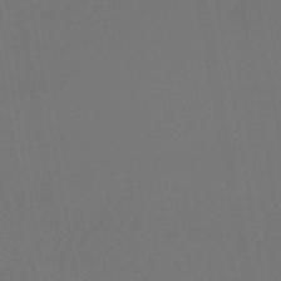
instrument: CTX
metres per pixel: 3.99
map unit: lHb
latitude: -47.5777
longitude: 70.8975
